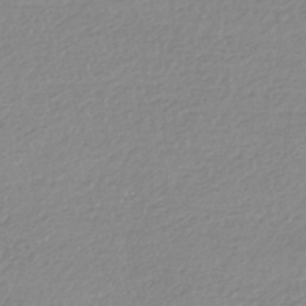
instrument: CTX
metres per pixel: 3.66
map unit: HNhu
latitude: -44.3495
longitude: 96.2173
